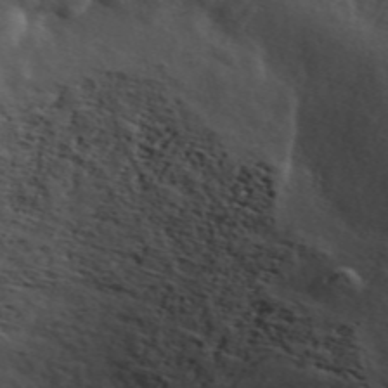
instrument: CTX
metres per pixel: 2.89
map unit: ANa
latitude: 48.9892
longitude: -76.3467
